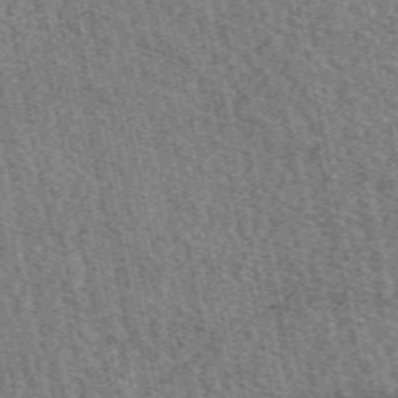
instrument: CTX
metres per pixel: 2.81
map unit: eAb
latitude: 50.8191
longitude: 114.5951
